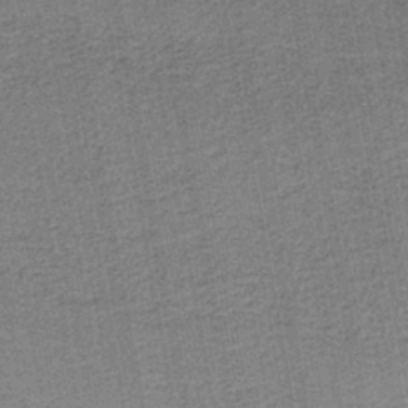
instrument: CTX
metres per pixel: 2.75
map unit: eAb
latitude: -38.6897
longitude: 52.5762
